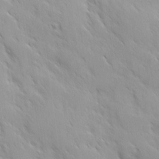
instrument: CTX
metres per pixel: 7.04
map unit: Ave
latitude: 9.6694
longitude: -103.5938
